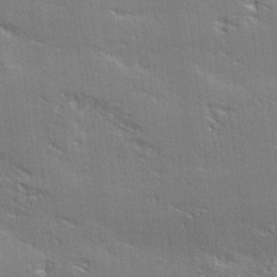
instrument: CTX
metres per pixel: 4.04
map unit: Ave
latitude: 17.7450
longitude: -137.9150
